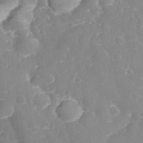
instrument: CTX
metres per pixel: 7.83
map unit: eHh
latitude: 32.3656
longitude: -59.8205
